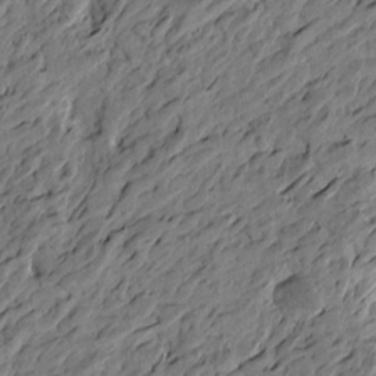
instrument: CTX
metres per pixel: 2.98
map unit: Htu
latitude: -3.7855
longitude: -179.6883
